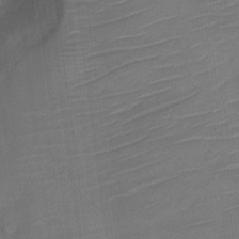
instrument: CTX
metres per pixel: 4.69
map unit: Nve
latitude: -18.8597
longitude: 107.2943
